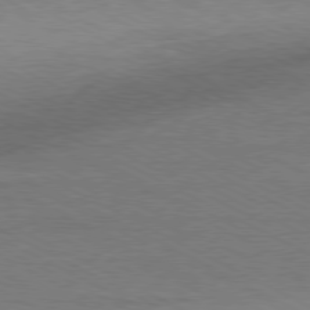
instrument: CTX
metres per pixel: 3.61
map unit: Ap
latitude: -80.7463
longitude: -85.7450
